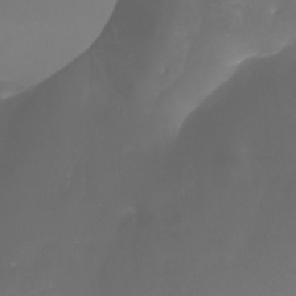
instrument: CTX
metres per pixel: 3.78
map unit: Htu
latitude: -6.7274
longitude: -73.0081
